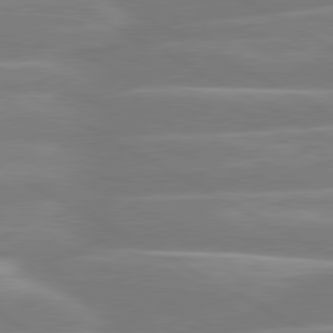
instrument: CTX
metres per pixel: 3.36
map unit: lApd
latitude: 80.4790
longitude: -134.1577
